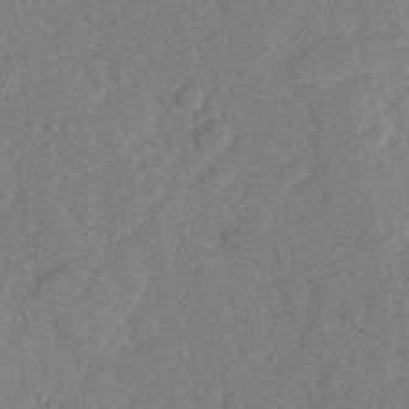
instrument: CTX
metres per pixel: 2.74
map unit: lHvf
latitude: 24.1955
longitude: 144.2173
